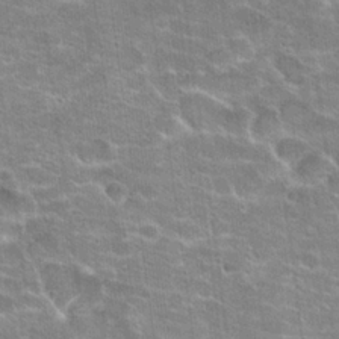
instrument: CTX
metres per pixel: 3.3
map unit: Hto
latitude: 21.3293
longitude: -42.8191
